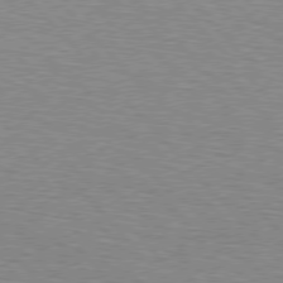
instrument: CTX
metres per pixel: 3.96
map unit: Hpe
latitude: 76.9513
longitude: -150.5168
